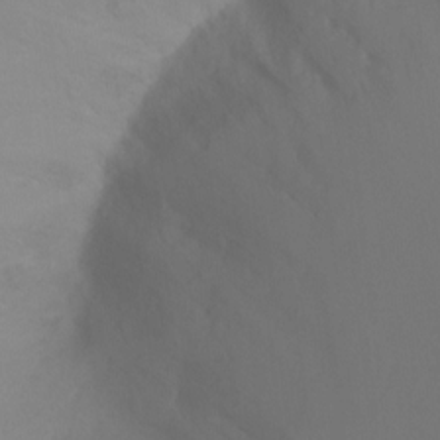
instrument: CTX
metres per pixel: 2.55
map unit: Ht
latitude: -5.8044
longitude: -28.0444
